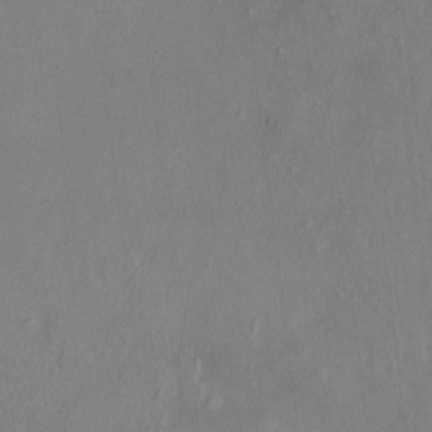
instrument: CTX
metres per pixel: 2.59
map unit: HNhu
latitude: 5.1592
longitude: 13.1431
